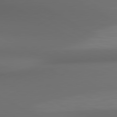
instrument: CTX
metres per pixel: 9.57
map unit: lApd
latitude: 80.8758
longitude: 136.7463
